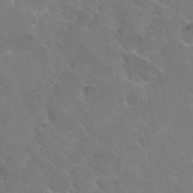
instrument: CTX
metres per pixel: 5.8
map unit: Hto
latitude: 30.2523
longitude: -43.4615
